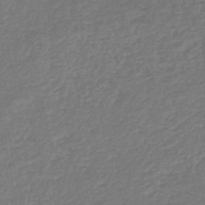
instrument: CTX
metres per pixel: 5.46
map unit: lHb
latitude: -45.8800
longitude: 60.3306
